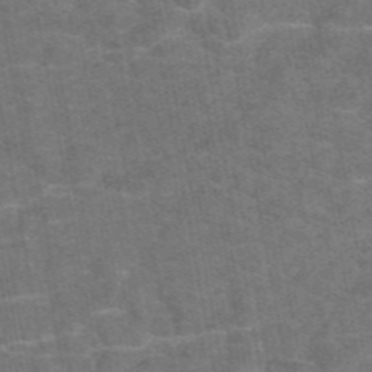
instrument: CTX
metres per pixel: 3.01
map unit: eAb
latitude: 47.4805
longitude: 105.6722
